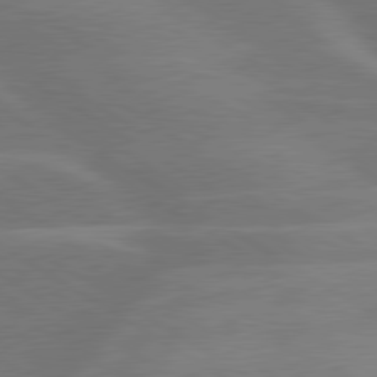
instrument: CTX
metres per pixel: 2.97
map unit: lApd
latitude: 79.9339
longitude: -123.1214
